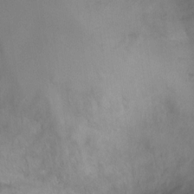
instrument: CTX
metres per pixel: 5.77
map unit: Ht
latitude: -4.5573
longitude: -19.1592
